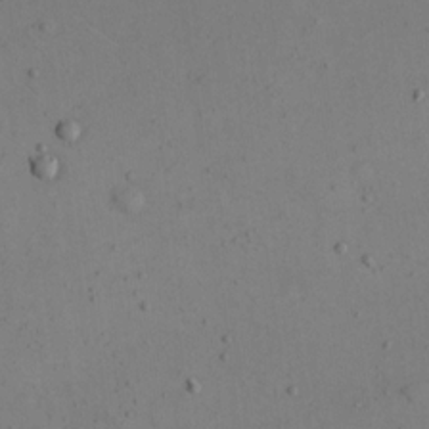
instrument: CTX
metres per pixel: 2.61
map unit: eHh
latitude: 16.0255
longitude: -67.6316
